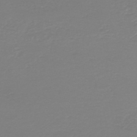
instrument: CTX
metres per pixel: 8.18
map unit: HNb
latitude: -46.0661
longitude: 54.3873
